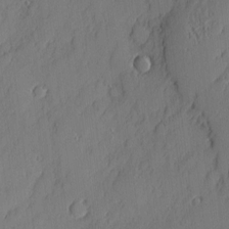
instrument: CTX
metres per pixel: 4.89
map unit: eHh
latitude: 4.9703
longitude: -76.2333
